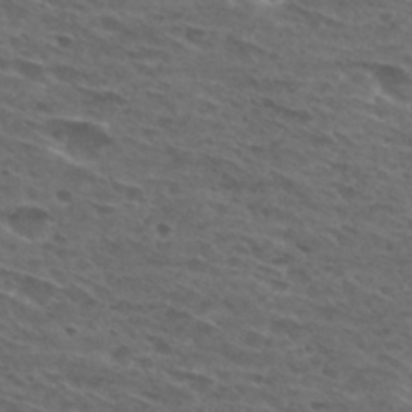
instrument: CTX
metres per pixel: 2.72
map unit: Hto
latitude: 30.1767
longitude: -47.6883
